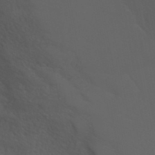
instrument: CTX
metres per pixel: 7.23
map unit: ANa
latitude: 41.2725
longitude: 53.5588
